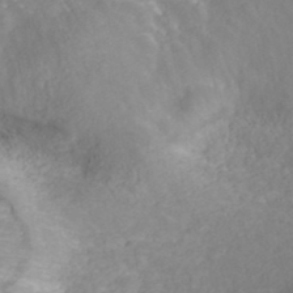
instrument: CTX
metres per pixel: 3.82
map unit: ANa
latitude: 40.6301
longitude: 22.3684
